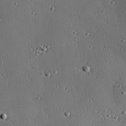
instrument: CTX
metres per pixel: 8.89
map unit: eHh
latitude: 23.2537
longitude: -91.2348
